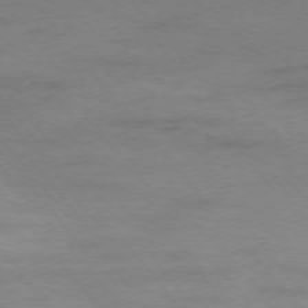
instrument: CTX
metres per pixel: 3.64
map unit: Ap
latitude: -76.6896
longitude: -84.3089
